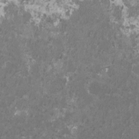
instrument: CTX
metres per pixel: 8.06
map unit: HNhu
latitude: 1.2348
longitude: -0.6490
